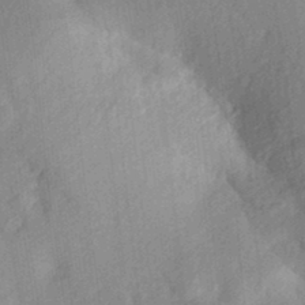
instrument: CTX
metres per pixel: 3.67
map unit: Aa
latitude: 23.5371
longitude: -150.6490
